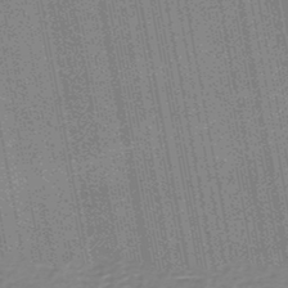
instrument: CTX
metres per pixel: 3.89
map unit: HNb
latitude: -45.8989
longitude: 53.1809
